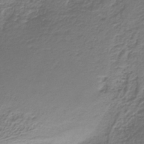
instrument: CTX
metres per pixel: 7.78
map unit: HNb
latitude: -34.5763
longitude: 53.2565
